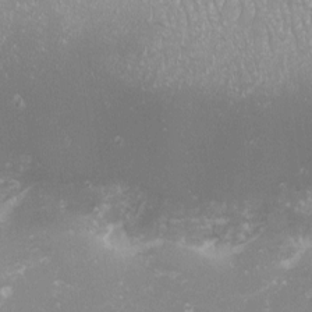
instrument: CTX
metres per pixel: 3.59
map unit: eHh
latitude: -6.9730
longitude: -78.6113
